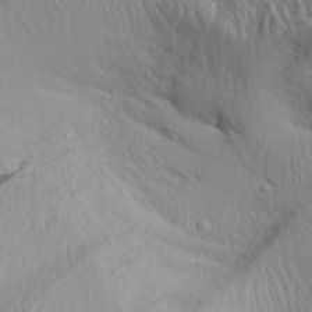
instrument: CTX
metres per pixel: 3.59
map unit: Aa
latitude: 28.9325
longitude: -133.4426
